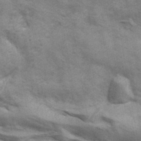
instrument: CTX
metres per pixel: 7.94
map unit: ANa
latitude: 41.4426
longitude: 14.2740
